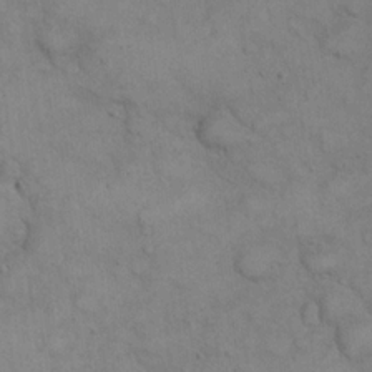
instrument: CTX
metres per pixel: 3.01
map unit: eHh
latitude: 21.4238
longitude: -59.7450
